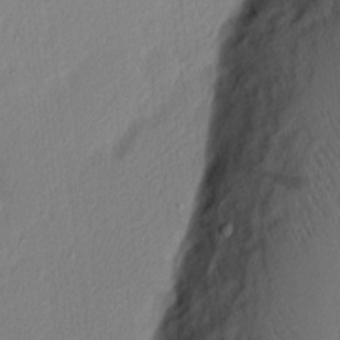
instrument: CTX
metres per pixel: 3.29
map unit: Nhu
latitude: 2.6679
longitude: -76.8191
